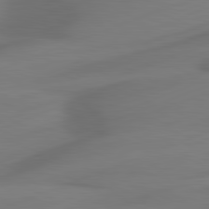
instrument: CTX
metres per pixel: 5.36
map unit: lApd
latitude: 80.9703
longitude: -82.2900
